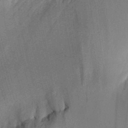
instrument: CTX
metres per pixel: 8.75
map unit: Aa
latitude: 30.7247
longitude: -141.7827
